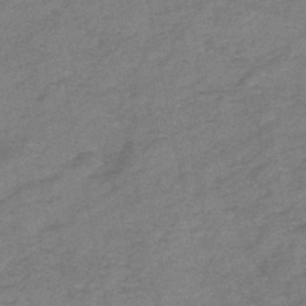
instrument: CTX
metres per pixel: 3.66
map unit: HNb
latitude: -45.5021
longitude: -36.4223
